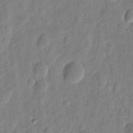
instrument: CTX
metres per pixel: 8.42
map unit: eHh
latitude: 8.1011
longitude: -74.3089
